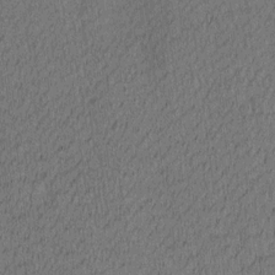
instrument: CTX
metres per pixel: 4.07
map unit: Ave
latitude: 12.2901
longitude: -107.2915
